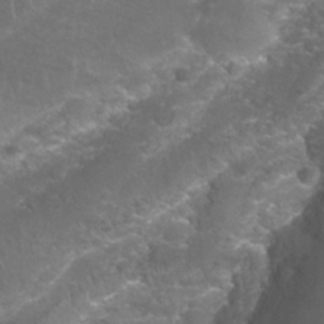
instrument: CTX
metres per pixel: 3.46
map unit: Nhu
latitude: 27.6694
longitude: -61.0458
